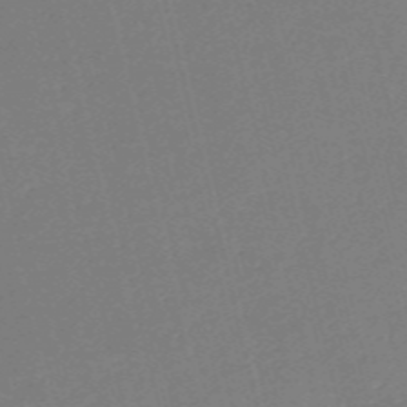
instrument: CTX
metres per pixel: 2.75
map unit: HNb
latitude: -55.6533
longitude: -39.2537
